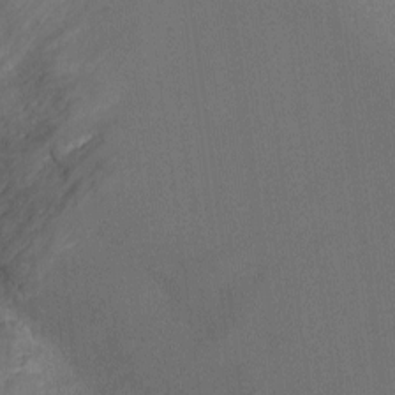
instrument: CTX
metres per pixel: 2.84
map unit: Ht
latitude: -3.7099
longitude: -20.1578
